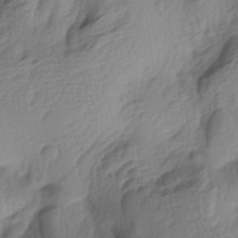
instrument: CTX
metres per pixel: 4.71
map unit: lAa
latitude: -4.5762
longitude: -123.7827
